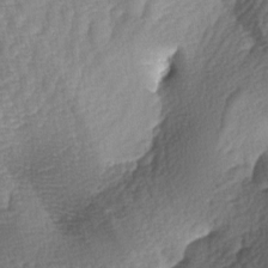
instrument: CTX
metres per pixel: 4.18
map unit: lAa
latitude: -3.9178
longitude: -127.6127
